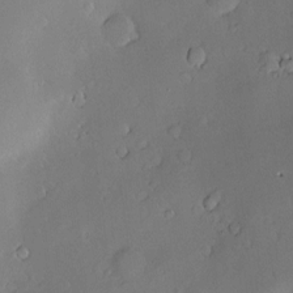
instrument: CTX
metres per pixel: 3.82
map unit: Hve
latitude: -9.8233
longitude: 174.6329
